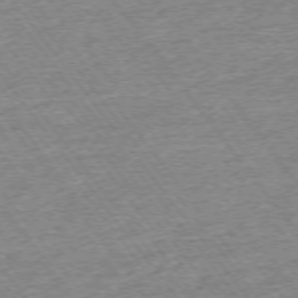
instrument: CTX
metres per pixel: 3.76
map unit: Ap
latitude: -74.8030
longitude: -88.2901
